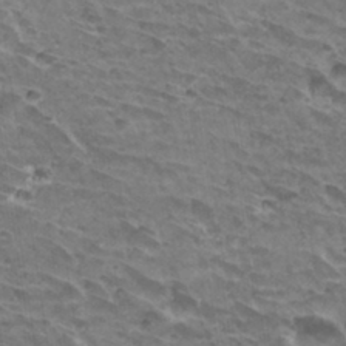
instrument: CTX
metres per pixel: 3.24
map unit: Hto
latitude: 33.1403
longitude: -41.8394
